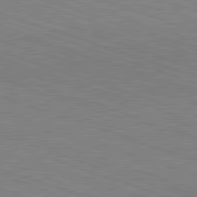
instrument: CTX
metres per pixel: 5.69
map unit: Hpe
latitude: -82.5007
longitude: 14.4629
